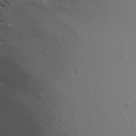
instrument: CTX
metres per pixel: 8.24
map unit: Aa
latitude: 17.4049
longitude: -124.7813
